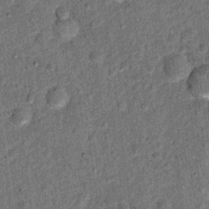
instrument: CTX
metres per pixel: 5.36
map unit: Ht
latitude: 9.4426
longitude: -38.6301
